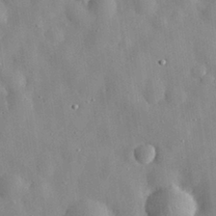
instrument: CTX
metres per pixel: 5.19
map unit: eHh
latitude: 29.7638
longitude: -74.4601
